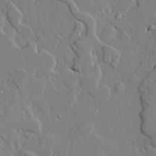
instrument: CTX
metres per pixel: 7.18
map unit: lAvf
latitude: 24.7813
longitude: -110.6113
